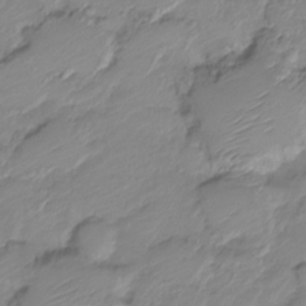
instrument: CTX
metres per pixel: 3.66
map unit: Nve
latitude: -18.8219
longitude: 106.7086
